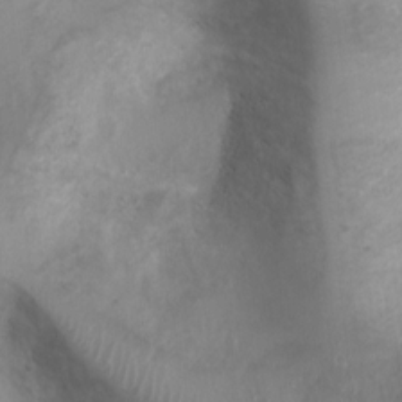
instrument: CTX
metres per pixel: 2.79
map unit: Nhu
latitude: 5.4804
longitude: -17.3671
